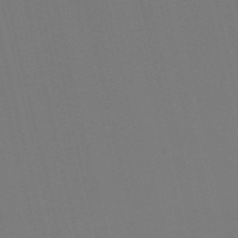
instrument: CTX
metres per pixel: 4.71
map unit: Nve
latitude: -58.5951
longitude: 60.8786
